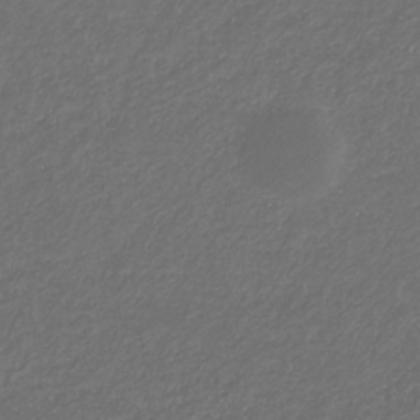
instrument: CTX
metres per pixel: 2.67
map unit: eHb
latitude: -32.0472
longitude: 69.9745
